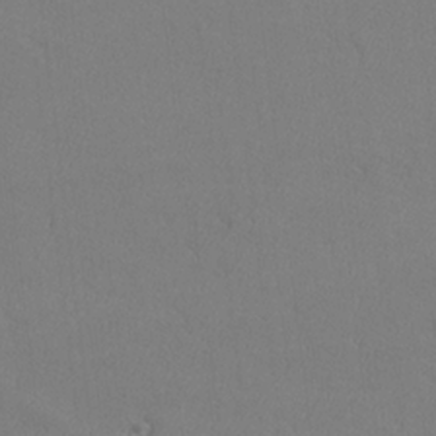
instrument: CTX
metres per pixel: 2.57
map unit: lHvf
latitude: -12.6330
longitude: -101.9717
